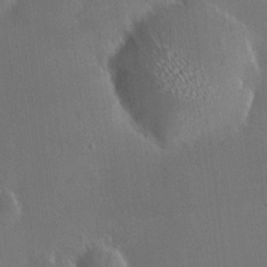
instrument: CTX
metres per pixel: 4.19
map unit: HNhu
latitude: 6.7057
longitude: 6.9163
